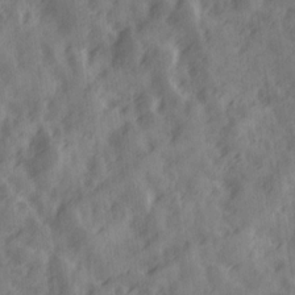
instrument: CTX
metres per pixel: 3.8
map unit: Ave
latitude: 19.3670
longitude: -131.8773
